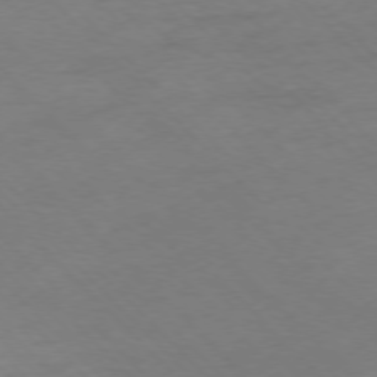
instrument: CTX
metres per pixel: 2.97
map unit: Ap
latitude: -77.1053
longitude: -65.2537
